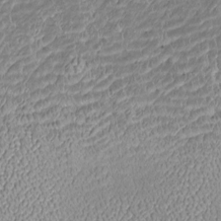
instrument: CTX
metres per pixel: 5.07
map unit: Htu
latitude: -6.4251
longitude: 157.7289
